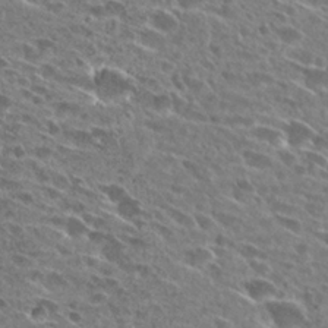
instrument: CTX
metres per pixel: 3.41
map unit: Hto
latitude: 27.2537
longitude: -43.6883
